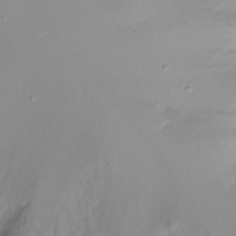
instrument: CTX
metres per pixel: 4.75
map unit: Ht
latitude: -11.9367
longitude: -45.5560
